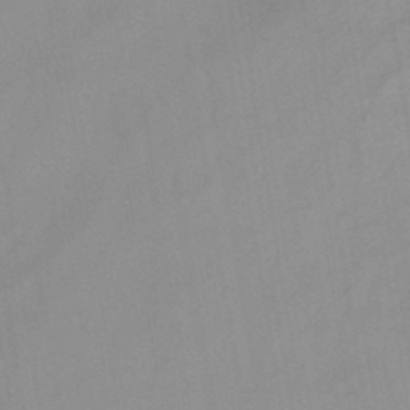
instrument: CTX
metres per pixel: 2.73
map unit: lHb
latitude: -44.9164
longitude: 67.1242
